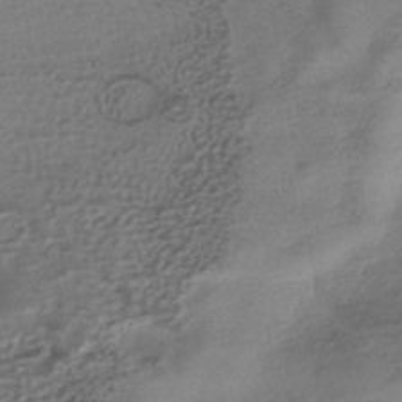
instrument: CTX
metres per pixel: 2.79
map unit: HNhu
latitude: -40.8030
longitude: 99.1053
